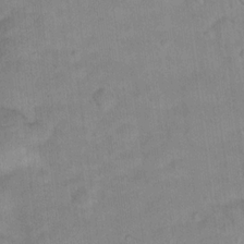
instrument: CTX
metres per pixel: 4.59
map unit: Hto
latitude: 17.9150
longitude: -38.9703
